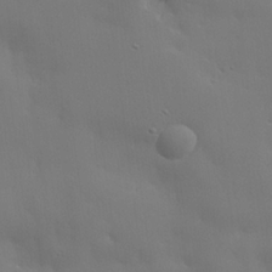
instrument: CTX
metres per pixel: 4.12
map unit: lHvf
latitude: 22.2333
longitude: 145.8422
